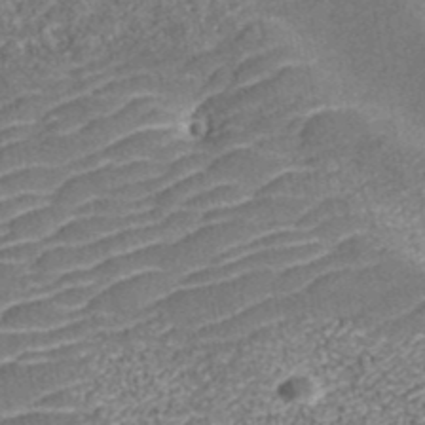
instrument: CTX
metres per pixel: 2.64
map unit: ANa
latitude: 41.2914
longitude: 26.2739
